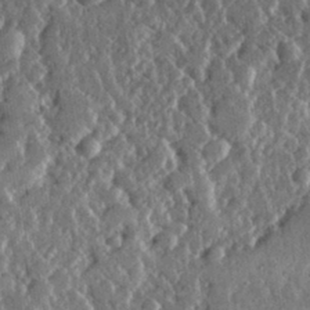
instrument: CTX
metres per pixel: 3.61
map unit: lHvf
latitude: 31.8206
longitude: -90.3656
